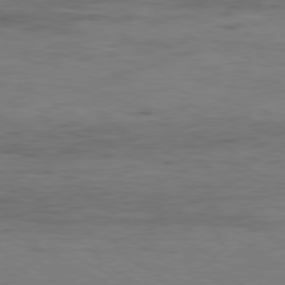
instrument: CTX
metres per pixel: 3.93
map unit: Hpe
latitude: -80.5007
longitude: 19.5777
